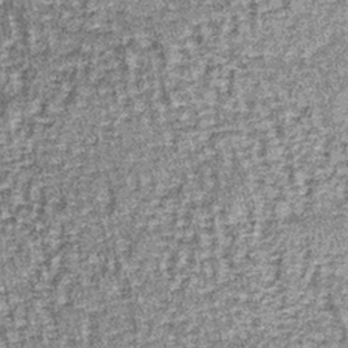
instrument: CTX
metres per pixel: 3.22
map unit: lHb
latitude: -38.9919
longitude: 66.8786
